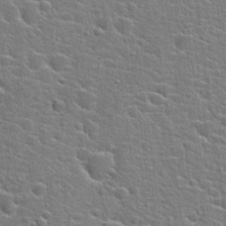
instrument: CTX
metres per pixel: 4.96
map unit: Hto
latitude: 22.7624
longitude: -44.2333
